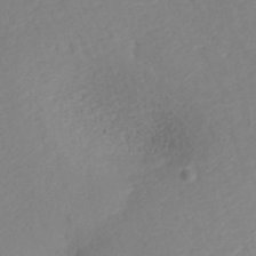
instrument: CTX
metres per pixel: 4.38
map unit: ANa
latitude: 40.5734
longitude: 22.0283
